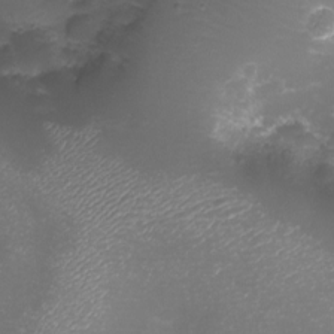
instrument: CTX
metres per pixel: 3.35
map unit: eHh
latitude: -6.6518
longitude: -78.4790
